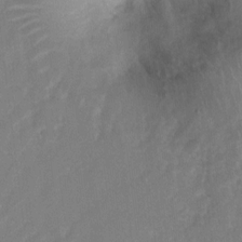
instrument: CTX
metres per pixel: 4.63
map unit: Hto
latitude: 5.9339
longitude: -30.6491
